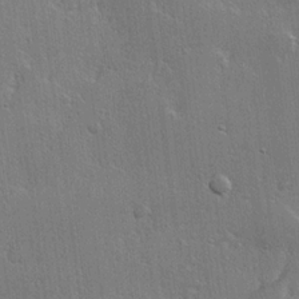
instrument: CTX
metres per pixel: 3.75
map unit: lHvf
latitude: 23.1592
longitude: 145.1242
